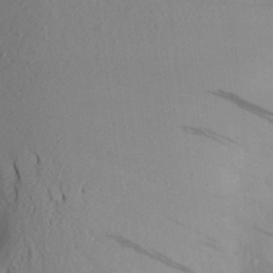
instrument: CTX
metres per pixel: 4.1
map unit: Aa
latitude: 21.6694
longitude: -144.9891
